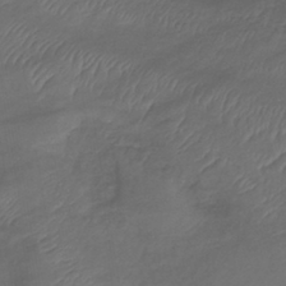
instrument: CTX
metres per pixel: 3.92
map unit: lHb
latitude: -39.4077
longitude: 75.1054
